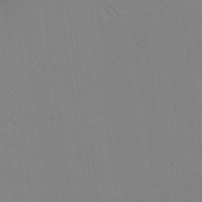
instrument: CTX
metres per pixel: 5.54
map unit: Aa
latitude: 28.9702
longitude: -146.9892
